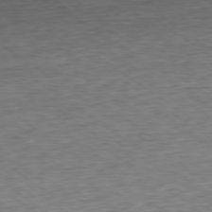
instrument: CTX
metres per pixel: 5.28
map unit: Ap
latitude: -79.1620
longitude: -101.6883
